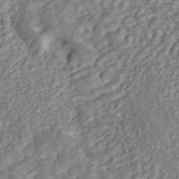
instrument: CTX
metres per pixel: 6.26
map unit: ANa
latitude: 45.4426
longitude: 25.5021
